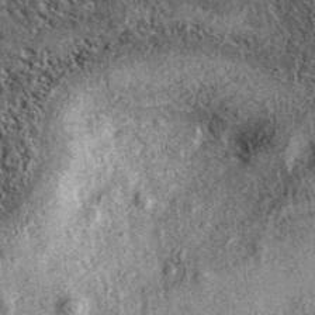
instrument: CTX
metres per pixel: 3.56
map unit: eAb
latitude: 37.8772
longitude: 107.3132
